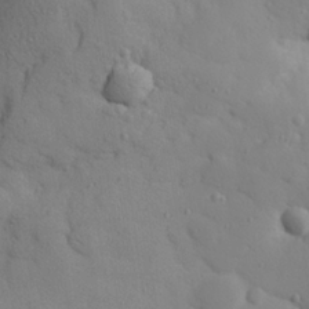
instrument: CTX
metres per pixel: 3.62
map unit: eHh
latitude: 26.1767
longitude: -75.2159
